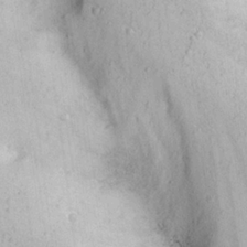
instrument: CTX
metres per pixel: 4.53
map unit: eHh
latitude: 22.2900
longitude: -68.8569
